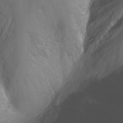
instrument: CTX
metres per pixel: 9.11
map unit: Nhu
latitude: -6.7841
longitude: -76.1955
